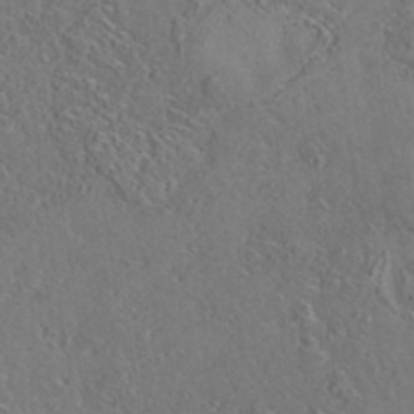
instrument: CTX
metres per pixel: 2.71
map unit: eAb
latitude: 35.4804
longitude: 109.6911
